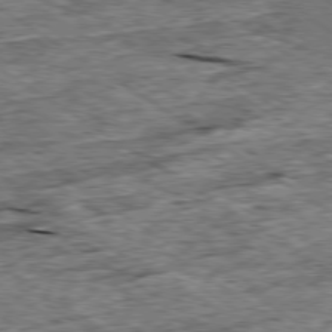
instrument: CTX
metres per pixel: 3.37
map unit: Ap
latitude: -79.4832
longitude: -84.6302
